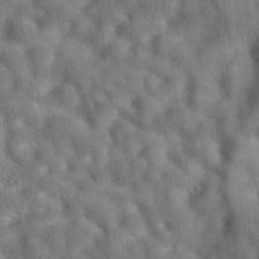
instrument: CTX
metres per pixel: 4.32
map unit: eAb
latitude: 34.6679
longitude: 108.9920
